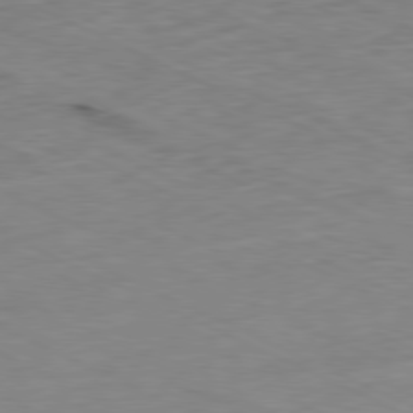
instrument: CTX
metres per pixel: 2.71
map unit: Ap
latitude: -80.1039
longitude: -67.4804
